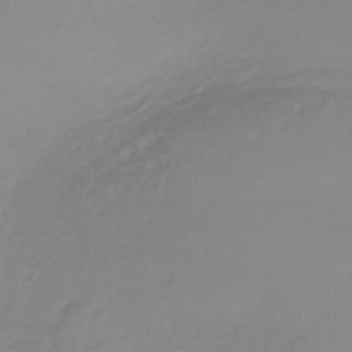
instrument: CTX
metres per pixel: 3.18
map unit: lHb
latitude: -41.5966
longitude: 71.1053
